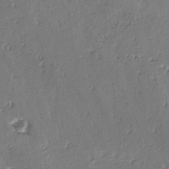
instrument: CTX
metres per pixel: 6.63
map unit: lAvf
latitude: -4.0661
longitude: -112.7246
